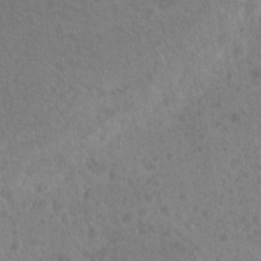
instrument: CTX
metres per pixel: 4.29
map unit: Hto
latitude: 18.2711
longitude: -40.0633
